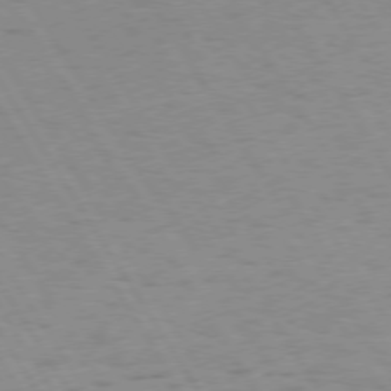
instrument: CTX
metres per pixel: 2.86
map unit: Hpe
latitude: 73.8206
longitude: -136.1200
